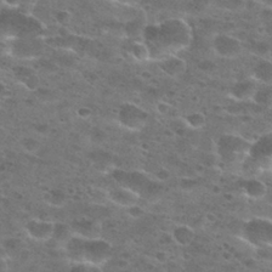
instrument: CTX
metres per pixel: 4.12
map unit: Hto
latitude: 27.9717
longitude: -47.2348
